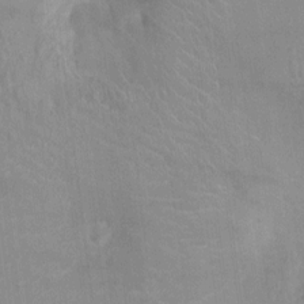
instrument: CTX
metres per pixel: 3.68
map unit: Ht
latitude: -2.7274
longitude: -17.1781
